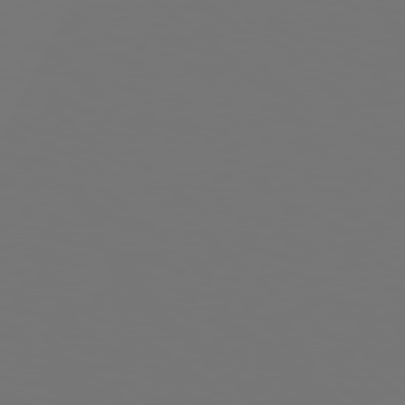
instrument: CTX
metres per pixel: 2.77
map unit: Hpe
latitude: 78.2523
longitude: -177.4048
